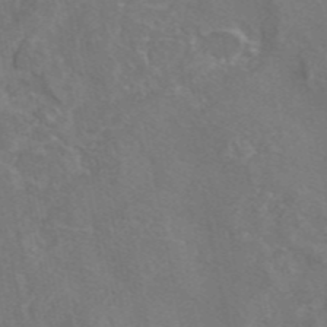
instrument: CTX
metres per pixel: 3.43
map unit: eAb
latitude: 46.1956
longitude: 107.8234
